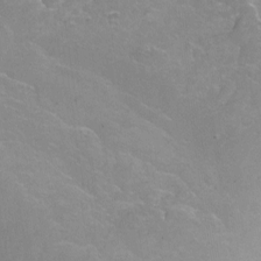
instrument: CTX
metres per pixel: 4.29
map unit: Nhu
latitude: -12.7841
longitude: -72.8947
